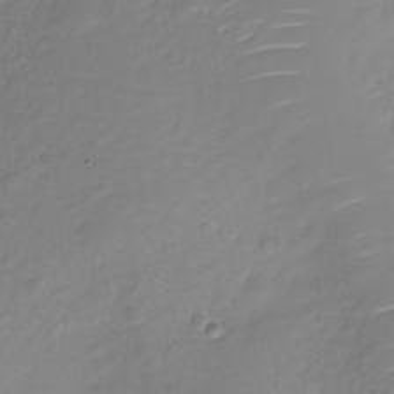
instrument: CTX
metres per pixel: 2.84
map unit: Nhu
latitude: -29.0109
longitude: -78.0255
